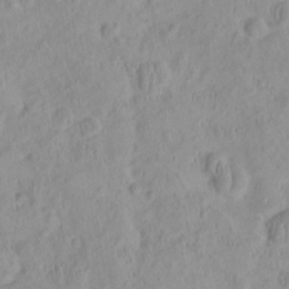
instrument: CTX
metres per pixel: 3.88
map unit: HNhu
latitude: -2.1794
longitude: 10.9164
